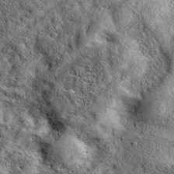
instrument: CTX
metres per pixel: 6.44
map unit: eAb
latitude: 38.5735
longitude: 109.7667
